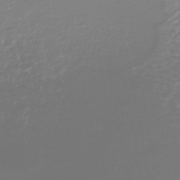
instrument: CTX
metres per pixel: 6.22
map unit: HNhu
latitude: -44.1606
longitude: 96.0094
